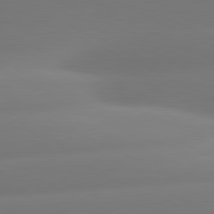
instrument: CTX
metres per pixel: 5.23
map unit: lApd
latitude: 80.9703
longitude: -160.1011
